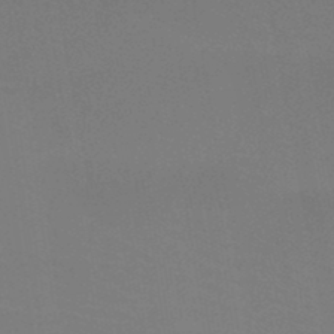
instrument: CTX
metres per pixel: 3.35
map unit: HNb
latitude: -46.9730
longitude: -43.3293
